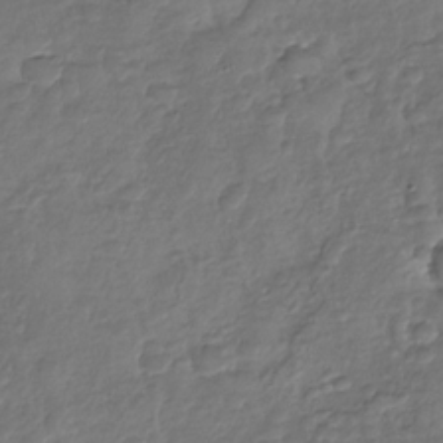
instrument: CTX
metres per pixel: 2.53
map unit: Nhu
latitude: -30.4440
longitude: -61.5182
